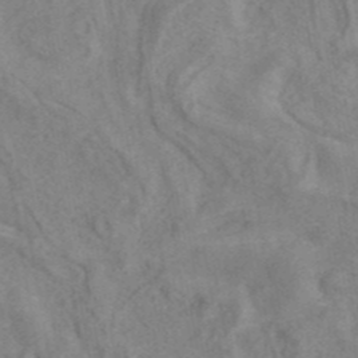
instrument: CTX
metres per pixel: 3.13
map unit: ANa
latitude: 41.6315
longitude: 17.1054
